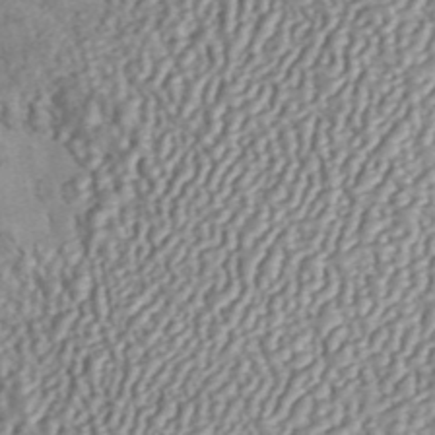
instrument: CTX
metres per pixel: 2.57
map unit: ANa
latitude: 45.6694
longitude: 36.9163
